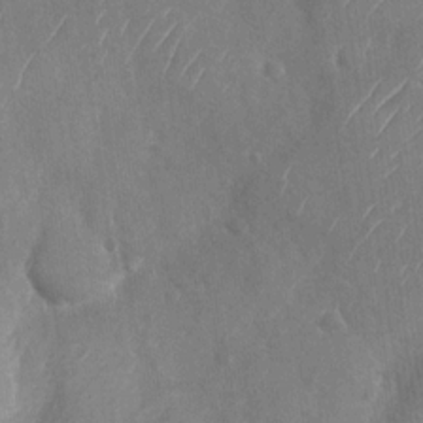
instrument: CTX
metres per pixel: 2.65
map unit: Nhu
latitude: -29.5588
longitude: -59.8017
